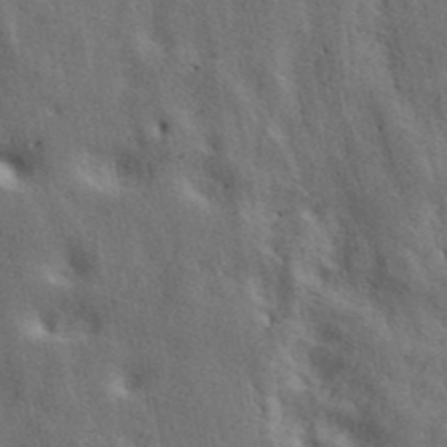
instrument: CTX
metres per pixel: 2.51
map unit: ANa
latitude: 42.4034
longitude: 49.6533
